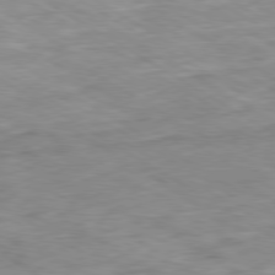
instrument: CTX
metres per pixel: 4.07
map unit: Ap
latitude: -80.2740
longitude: -74.7057
